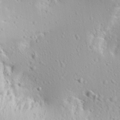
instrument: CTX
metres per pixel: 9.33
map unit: Aa
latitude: 12.7246
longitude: -143.0836
